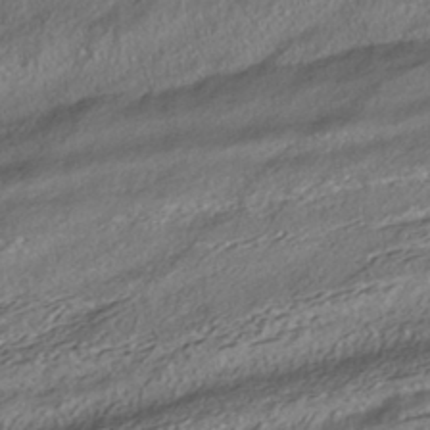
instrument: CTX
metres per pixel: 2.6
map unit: HNhu
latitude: -41.2187
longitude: 107.4644
